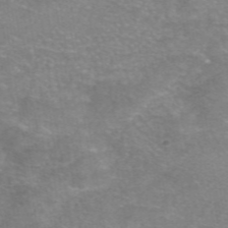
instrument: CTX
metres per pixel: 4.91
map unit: eAb
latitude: 46.6491
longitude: 102.2928
